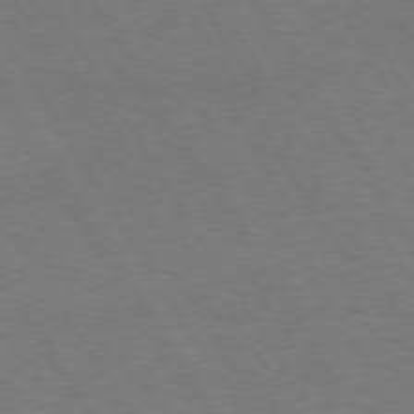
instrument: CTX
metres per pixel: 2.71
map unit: Hpe
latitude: 73.4805
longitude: -123.4993
